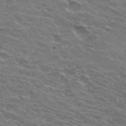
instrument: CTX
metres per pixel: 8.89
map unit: Hto
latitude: 32.4979
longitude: -43.3293
